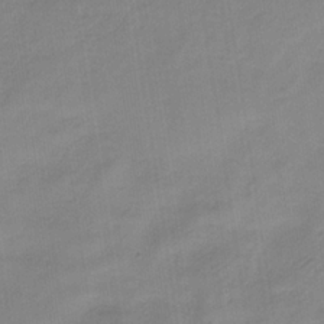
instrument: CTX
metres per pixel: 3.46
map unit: HNb
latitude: -34.0850
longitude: 57.0675
